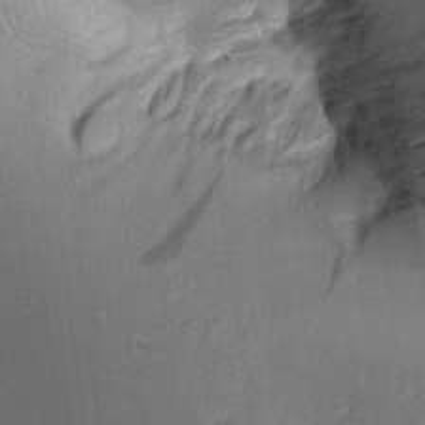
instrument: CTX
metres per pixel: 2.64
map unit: Aa
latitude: 9.5371
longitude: -141.9717
